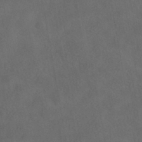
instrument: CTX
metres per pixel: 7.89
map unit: ANa
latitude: -39.2943
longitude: 97.1242
